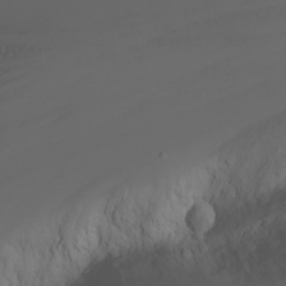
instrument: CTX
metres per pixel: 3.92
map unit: Nhu
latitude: -4.6518
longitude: -73.7450
